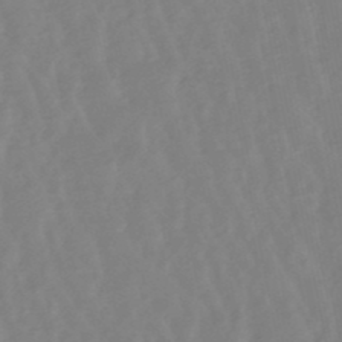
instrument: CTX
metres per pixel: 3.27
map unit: lHb
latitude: -48.7463
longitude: 78.7085
